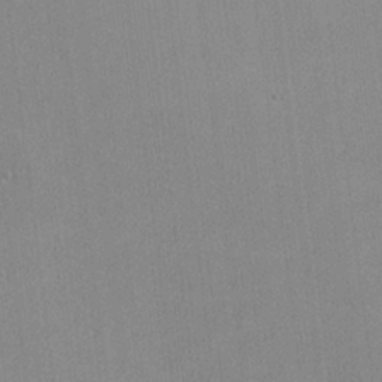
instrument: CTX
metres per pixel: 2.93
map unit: lHvf
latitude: -11.7478
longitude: -101.8961
